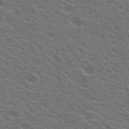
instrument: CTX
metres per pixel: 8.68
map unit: Hto
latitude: 21.1592
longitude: -35.0458
